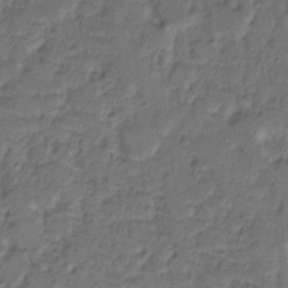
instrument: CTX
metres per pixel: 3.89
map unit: eHh
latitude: 8.7813
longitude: -62.3656
